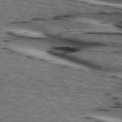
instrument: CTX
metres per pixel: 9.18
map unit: lApd
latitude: 74.2712
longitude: -73.8395
